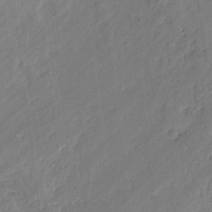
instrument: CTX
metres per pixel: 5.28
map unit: lAvf
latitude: -1.8234
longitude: -105.9906
